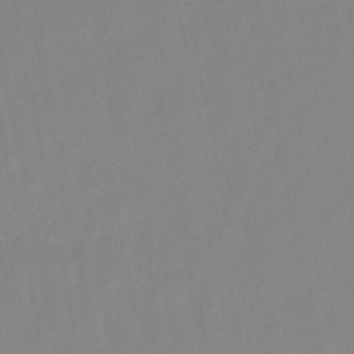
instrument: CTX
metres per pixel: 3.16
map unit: lHb
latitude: -48.3496
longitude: 80.6708
